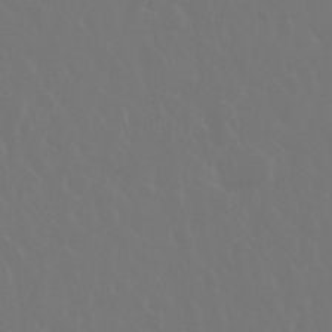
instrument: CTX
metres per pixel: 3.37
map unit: eHh
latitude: 34.0255
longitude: -58.6868
